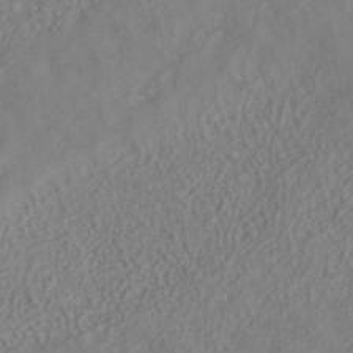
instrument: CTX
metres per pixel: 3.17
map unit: ANa
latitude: 40.6112
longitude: 24.3117
